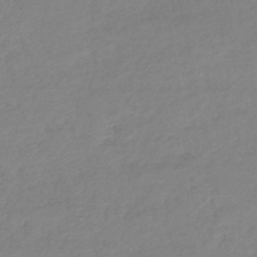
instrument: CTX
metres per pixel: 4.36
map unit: lHb
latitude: -40.7085
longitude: 74.3118
